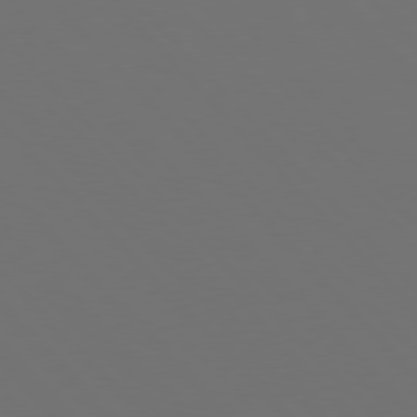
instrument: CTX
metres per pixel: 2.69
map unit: Hpe
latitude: 76.4979
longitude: -169.2348
